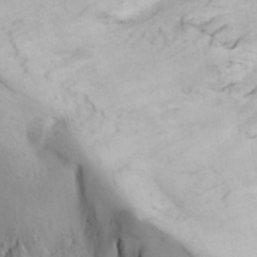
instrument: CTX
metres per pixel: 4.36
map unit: Hve
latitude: 32.4601
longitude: 149.0865
